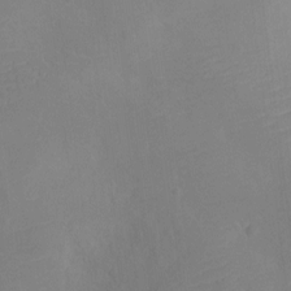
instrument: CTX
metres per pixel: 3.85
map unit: Ht
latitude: -12.0850
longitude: -24.0444
